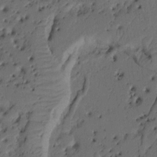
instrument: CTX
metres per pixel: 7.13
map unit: Ht
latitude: 9.7828
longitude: -78.2334
